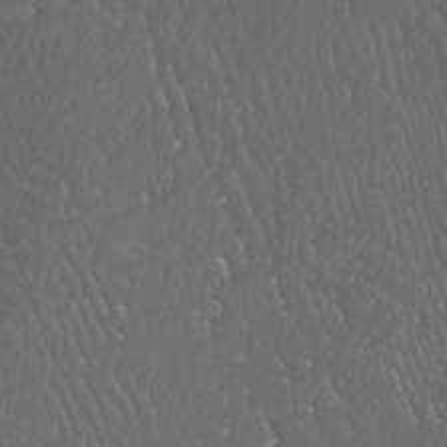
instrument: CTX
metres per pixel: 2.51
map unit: Htu
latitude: -11.4643
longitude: -73.2915
